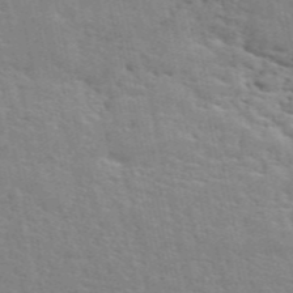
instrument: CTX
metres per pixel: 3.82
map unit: ANa
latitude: 48.9892
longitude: -79.1026
